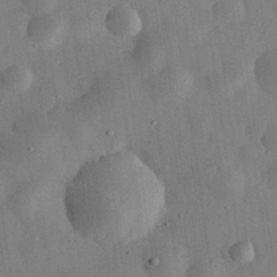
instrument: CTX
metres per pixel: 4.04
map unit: eHh
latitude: 32.6679
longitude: -75.6316
